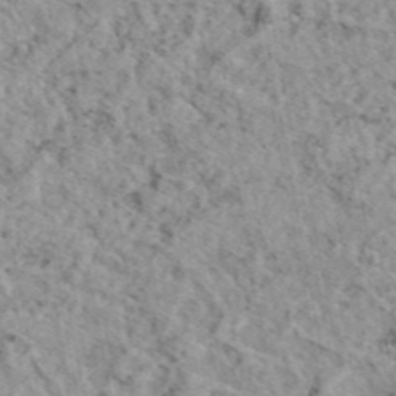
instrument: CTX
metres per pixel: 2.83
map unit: eAb
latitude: 45.3104
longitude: 112.1606
